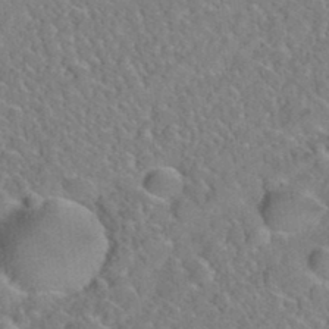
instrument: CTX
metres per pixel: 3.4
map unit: Hto
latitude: 35.7638
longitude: -48.4790
